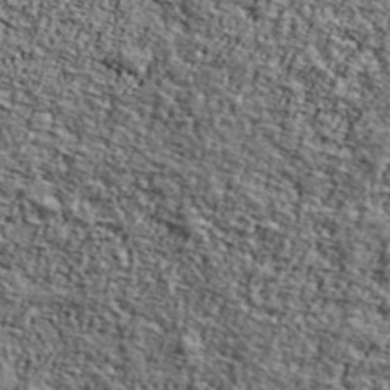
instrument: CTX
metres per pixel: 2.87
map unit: Ave
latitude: 42.5357
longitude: -110.4034
